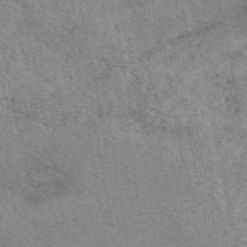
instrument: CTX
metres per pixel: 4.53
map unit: eAb
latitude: 49.7639
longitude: 114.8597
